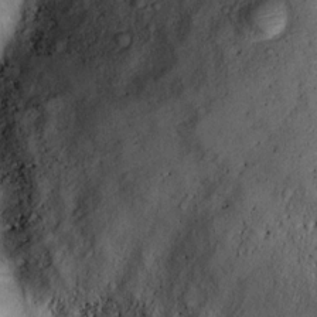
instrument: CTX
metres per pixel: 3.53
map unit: Ht
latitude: 13.6694
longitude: -40.3467
